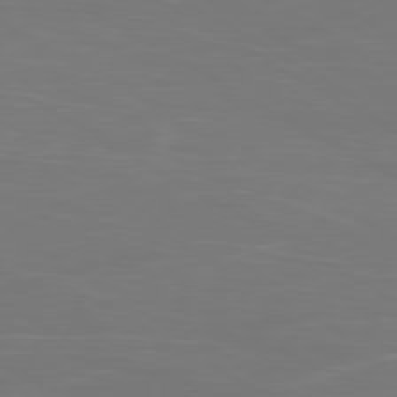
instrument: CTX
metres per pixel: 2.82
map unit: Ap
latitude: -80.5007
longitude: -60.6868
